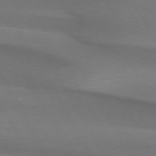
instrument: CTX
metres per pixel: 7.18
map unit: lApd
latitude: 74.3656
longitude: -65.6316
